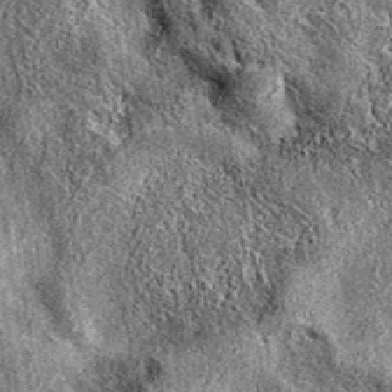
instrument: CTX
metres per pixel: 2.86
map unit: eAb
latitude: 37.3670
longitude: 111.1809
